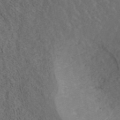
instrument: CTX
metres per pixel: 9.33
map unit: ANa
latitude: 42.6680
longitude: 29.8611
